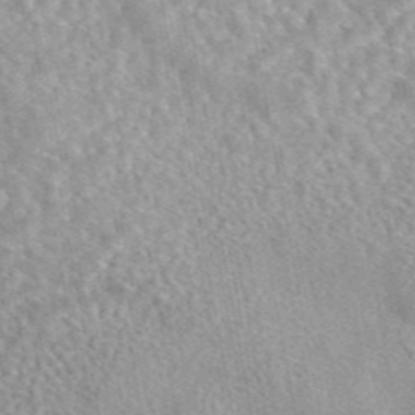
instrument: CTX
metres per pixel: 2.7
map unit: eAb
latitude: 44.2900
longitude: 108.8597
